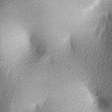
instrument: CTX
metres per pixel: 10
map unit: lAa
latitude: -5.1998
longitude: -122.3278
